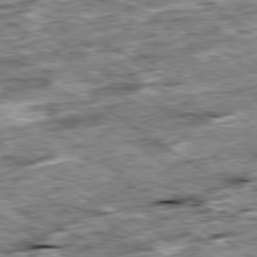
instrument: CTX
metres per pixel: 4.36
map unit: Ap
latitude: -79.8989
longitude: -85.8206
